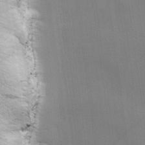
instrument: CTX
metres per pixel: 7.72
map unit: lHvf
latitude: 25.4804
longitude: 143.6343
